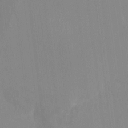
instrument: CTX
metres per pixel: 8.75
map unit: HNhu
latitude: 7.2915
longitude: 2.1605
